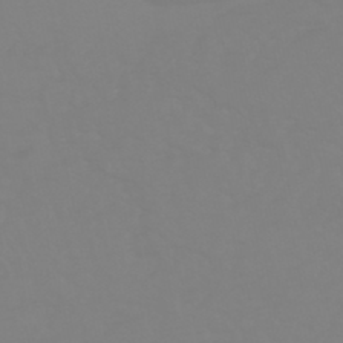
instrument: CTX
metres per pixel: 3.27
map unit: HNhu
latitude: -45.9556
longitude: 90.5385
